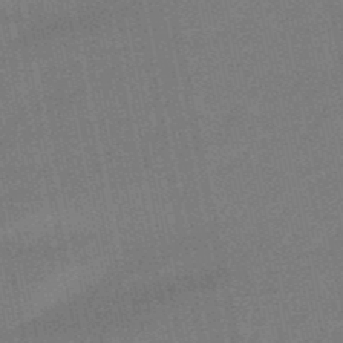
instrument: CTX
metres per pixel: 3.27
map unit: lHb
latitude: -49.1242
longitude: 79.2754
